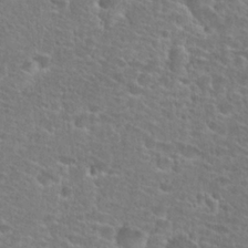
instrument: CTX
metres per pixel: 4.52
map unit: Hto
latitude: 25.8016
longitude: -48.9136
